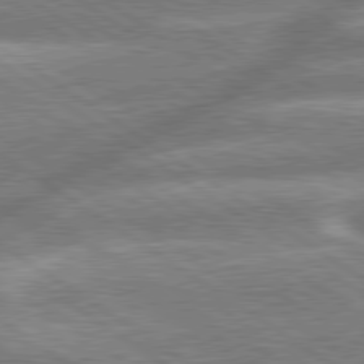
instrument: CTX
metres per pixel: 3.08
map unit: lApd
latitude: 79.5560
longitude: -159.8394
